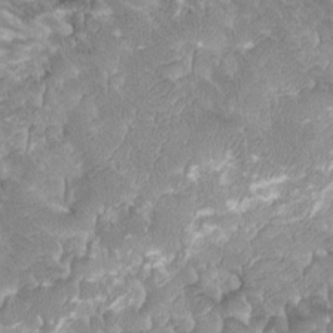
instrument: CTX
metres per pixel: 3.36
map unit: HNhu
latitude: -1.3132
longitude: -0.1577
